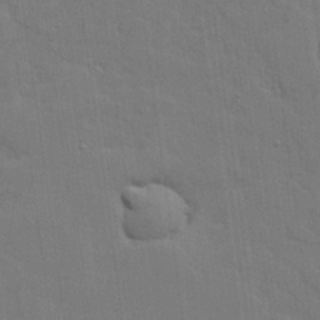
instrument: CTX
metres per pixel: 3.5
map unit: lHvf
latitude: 23.2915
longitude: 142.0661
